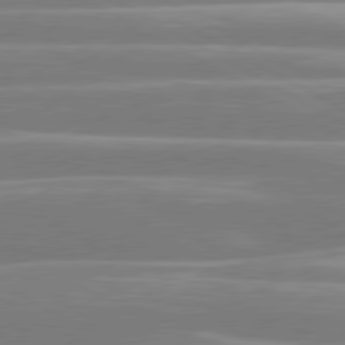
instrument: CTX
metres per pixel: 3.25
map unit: lApd
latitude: 80.7057
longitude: -128.3278
